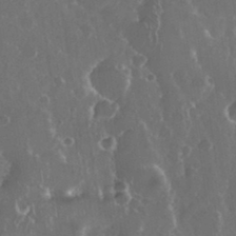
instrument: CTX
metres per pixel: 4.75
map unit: eHh
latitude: 33.4426
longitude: -59.9906
